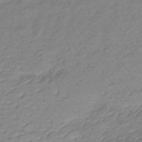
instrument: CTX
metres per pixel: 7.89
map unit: lHb
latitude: -34.4440
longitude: 72.2361
